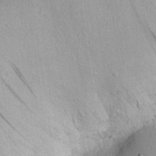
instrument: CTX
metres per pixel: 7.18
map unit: eHh
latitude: 24.4034
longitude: -71.3859
